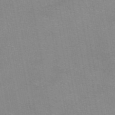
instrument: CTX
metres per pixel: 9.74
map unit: eAb
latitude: 49.1970
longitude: 105.4454
